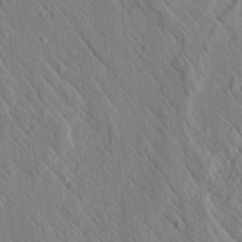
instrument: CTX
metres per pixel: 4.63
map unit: lAvf
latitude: 6.7813
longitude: 160.1039
